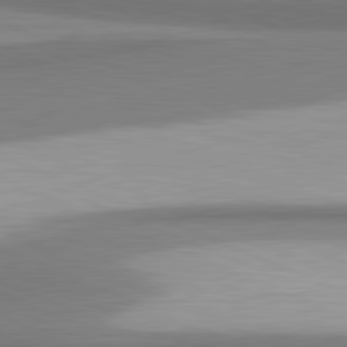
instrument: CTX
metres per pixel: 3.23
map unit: lApd
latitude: 81.5371
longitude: 165.1809
